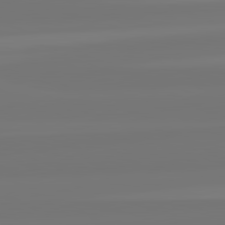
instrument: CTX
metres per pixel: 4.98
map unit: lApd
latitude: 82.2333
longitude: -176.1200
